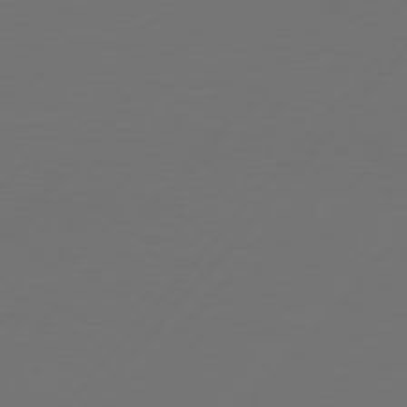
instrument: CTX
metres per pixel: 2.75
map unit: Hpe
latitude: 76.4979
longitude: -138.4979
